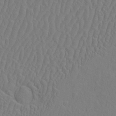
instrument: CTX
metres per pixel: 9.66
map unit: eHh
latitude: -2.7652
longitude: 18.9164
